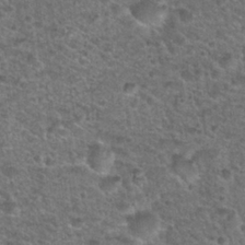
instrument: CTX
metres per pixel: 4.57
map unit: Hto
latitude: 28.1389
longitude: -49.2537
